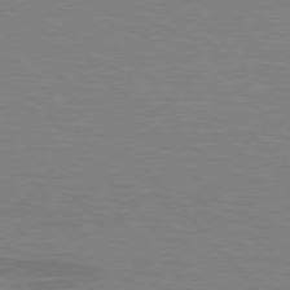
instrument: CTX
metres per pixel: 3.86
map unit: lApd
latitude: 75.9906
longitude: -81.0647
